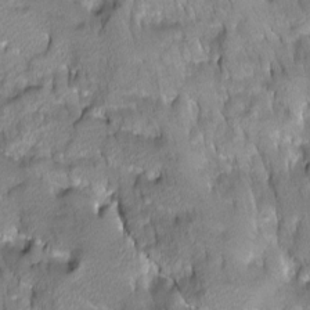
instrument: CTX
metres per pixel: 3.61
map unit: Ave
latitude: -11.0298
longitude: -118.3278
